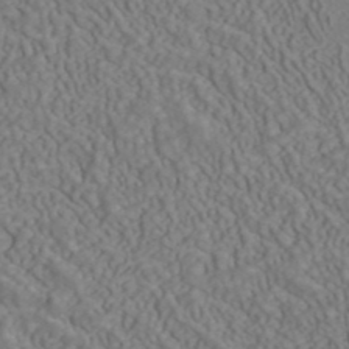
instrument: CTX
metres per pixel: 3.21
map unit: ANa
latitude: 41.4048
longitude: 33.1809
